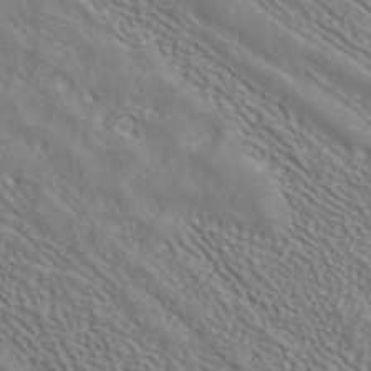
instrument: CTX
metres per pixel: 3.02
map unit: ANa
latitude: 42.4034
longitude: 35.2565
